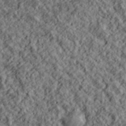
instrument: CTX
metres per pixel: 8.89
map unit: lHvf
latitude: 39.8016
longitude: -88.6113
